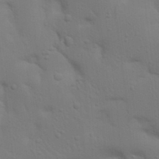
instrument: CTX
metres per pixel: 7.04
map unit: Nhu
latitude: 22.8191
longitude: -73.2159
